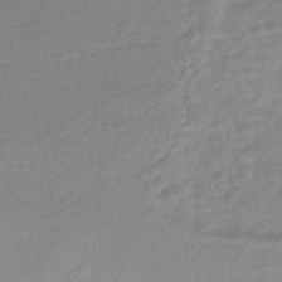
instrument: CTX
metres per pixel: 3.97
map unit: eHb
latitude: -45.0298
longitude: 89.8800
